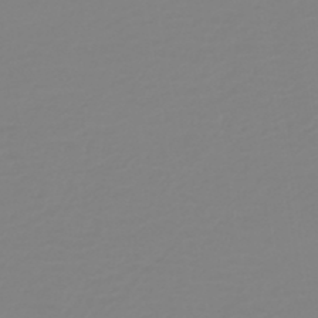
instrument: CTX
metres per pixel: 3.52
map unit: HNb
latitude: -46.0472
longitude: 54.7652
